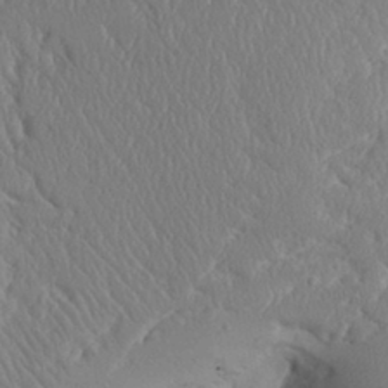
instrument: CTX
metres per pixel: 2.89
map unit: Aa
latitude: 31.7072
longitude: -143.9150
